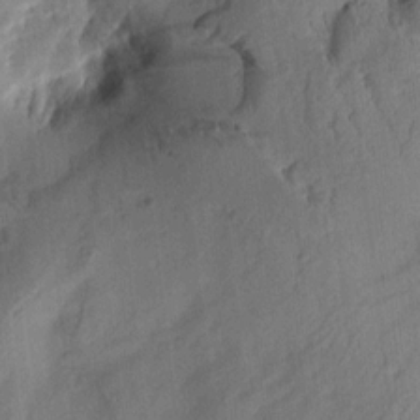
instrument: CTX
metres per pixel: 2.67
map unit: Aa
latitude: 10.3467
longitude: -143.0459
